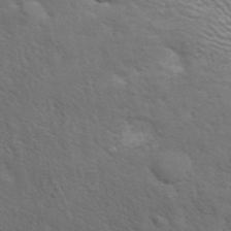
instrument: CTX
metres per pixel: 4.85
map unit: ANa
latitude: 42.9136
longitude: 14.1795
